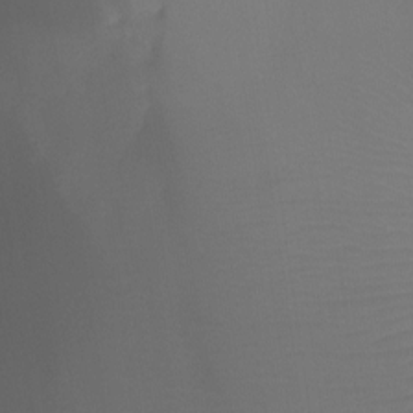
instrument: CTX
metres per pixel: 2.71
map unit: Ht
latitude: -7.0297
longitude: -30.4979
